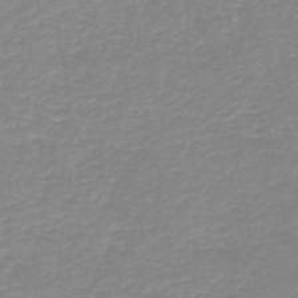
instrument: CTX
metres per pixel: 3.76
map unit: HNb
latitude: -44.6519
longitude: 53.7477
